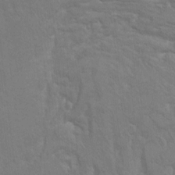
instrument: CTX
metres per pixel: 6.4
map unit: Hto
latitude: 9.9528
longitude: -35.7260
